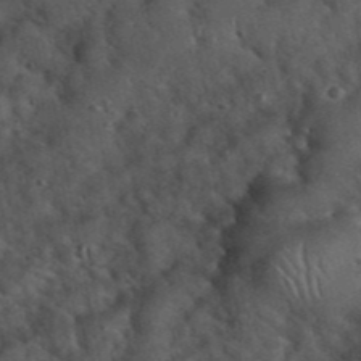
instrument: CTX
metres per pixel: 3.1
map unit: eHh
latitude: 39.6883
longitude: -56.5356
